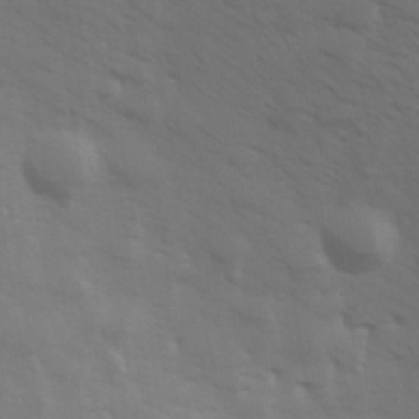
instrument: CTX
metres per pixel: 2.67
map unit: Hve
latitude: 33.1403
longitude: 150.3117
